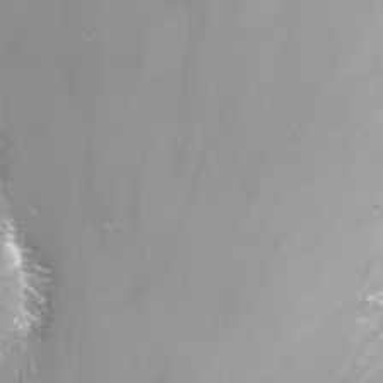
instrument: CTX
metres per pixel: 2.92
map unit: Nhu
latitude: -13.3888
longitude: -64.2334
